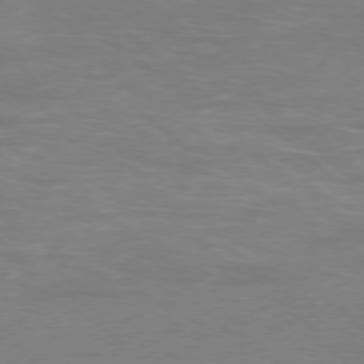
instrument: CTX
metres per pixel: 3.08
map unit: Ap
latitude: -78.2739
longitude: -95.4049
